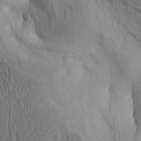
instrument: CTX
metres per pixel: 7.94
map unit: lAa
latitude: 5.4426
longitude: -114.1010
